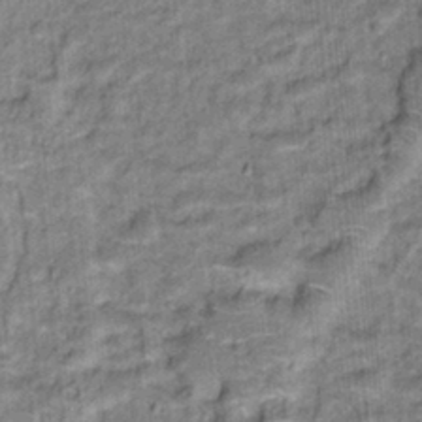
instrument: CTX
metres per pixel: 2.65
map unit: Hto
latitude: 15.6694
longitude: -36.2523
